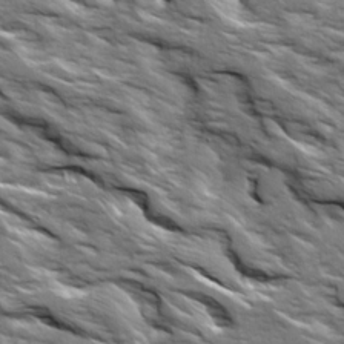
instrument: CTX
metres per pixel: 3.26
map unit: Ave
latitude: 19.3103
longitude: -135.2348
